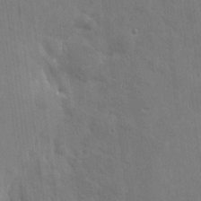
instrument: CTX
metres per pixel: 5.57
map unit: eHh
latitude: 6.8569
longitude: -72.4601
